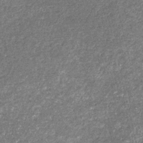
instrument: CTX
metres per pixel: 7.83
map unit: eHb
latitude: -31.3320
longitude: 71.0487
